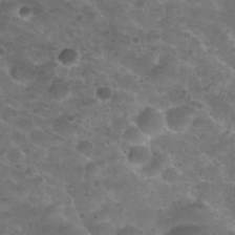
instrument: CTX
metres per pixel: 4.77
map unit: Nhu
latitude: 26.9892
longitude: -51.6882
